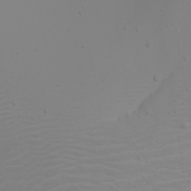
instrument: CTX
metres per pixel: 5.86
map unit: Htu
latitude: -4.4251
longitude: -89.5938
